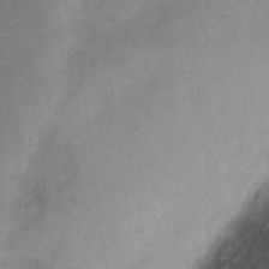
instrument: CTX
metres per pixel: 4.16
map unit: Hto
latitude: 5.7072
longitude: -61.4804
